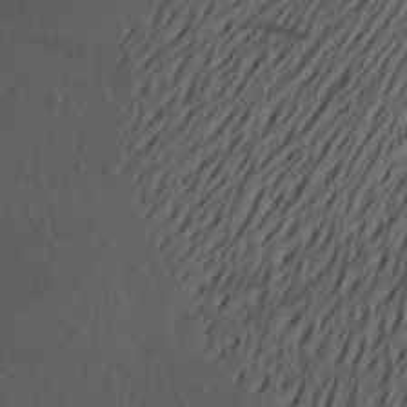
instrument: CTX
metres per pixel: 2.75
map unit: Aa
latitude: 24.8380
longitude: -147.8962
